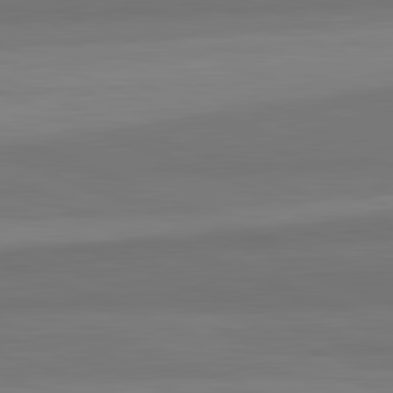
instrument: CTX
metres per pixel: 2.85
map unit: lApd
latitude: 82.4790
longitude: 177.8611
